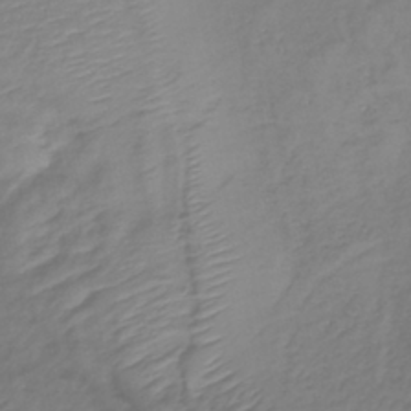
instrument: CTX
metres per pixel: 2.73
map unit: lHb
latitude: -37.0108
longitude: 69.6343
